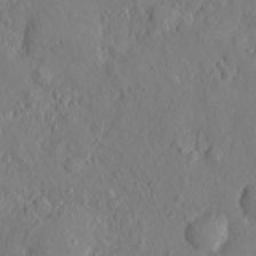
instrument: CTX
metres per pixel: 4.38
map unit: eHh
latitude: 4.2900
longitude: -75.0836
